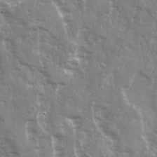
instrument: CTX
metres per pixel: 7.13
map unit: Ave
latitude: 21.9339
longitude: -132.7813
